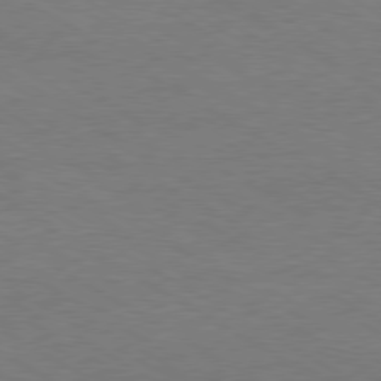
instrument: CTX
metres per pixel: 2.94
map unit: Ap
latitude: -80.1984
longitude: -87.1025
